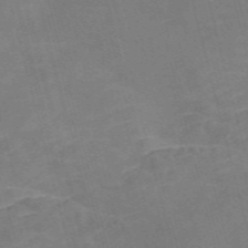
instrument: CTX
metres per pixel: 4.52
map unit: Nve
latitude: -58.4817
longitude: 54.9353
